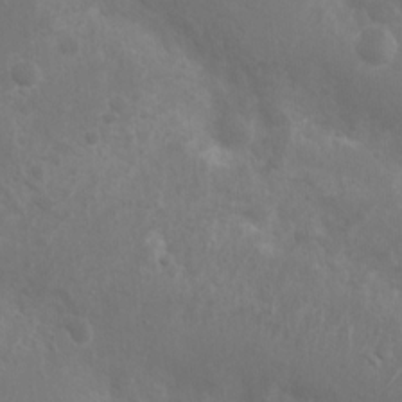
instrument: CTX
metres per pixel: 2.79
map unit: Nhu
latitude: 6.5546
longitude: -19.5938
